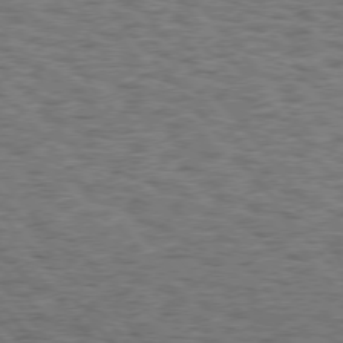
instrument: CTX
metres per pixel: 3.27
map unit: Hpe
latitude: 75.1592
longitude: -135.5560
